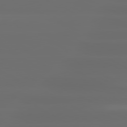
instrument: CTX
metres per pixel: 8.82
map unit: lApd
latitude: 80.8758
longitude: -136.3845
